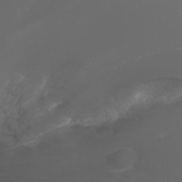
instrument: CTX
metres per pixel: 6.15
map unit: Nhu
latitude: -9.4643
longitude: -69.9150
